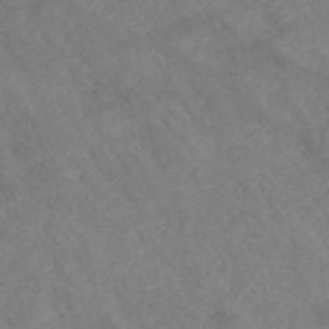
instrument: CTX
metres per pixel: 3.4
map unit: ANa
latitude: 42.7057
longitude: 27.2564
